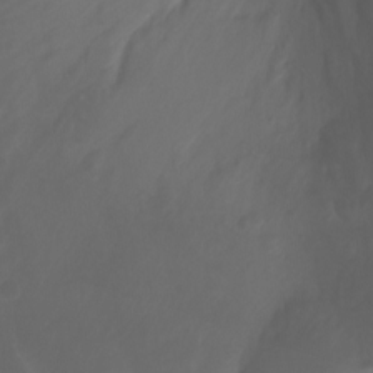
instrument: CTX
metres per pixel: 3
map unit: Nhu
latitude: -10.4629
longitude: -68.9324
